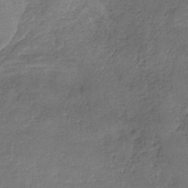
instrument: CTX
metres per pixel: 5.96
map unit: lHb
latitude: -34.4629
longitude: 62.2172
